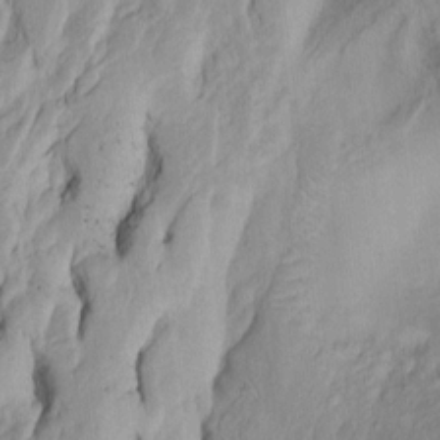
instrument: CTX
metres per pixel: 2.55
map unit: Htu
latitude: -5.9556
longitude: 151.6532
